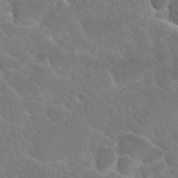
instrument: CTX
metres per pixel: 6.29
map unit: Hto
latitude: 27.4804
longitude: -38.4790
